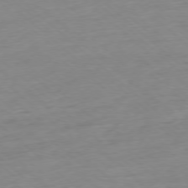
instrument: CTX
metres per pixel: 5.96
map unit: Ap
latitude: -77.6155
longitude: -96.8758
